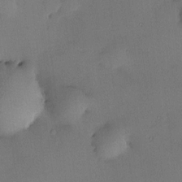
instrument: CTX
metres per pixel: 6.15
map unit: HNhu
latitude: 7.1592
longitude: 14.5385
